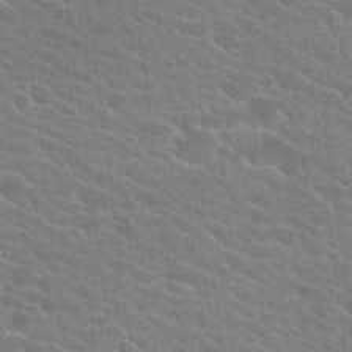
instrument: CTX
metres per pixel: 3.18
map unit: Hto
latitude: 24.1011
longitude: -40.5923
